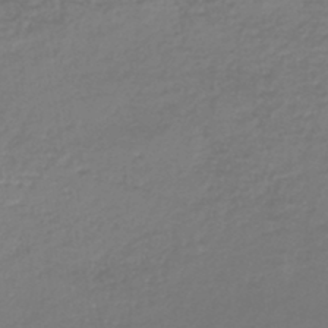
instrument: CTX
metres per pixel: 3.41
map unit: lHb
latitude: -46.3117
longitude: 62.3873
